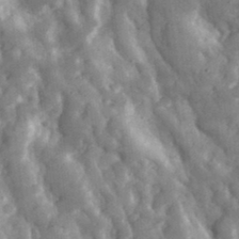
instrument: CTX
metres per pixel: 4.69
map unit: eHh
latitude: 33.2348
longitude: -69.8395
